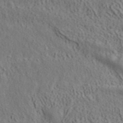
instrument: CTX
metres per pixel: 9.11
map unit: ANa
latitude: 41.2725
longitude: 33.2754
